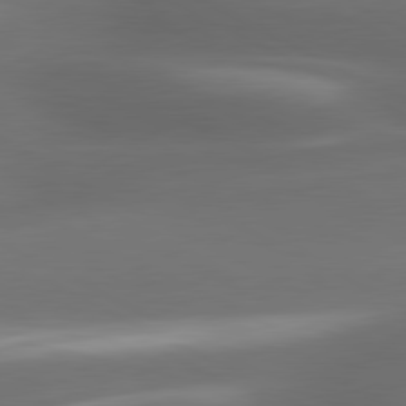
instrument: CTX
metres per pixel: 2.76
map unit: lApd
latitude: 80.5168
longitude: -142.1767
